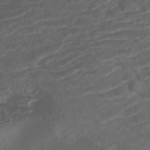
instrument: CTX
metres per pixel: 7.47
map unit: ANa
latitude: -41.7100
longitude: 108.5952
